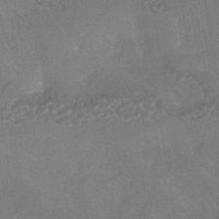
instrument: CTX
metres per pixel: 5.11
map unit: HNhu
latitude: -43.2753
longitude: 94.7085
